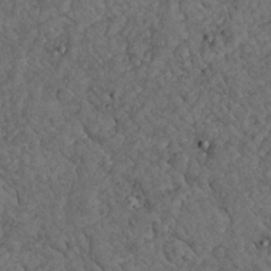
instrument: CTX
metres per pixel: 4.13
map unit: Nhu
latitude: 22.5357
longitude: -67.4426
